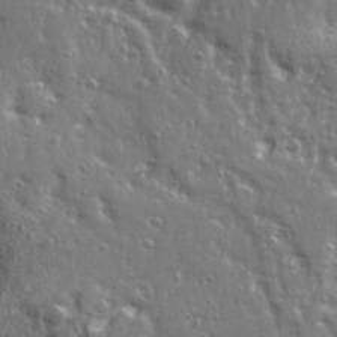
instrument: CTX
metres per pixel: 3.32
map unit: Ave
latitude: 22.6490
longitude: -133.4049
